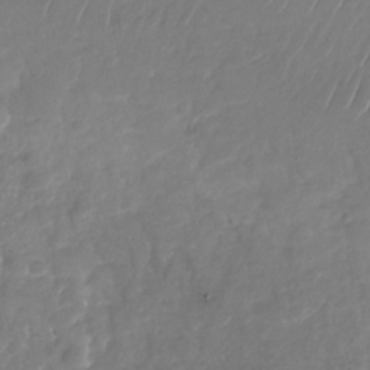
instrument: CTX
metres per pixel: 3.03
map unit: Nhu
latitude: -28.1795
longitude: -70.8947
